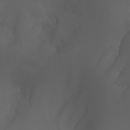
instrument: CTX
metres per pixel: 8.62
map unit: Nhu
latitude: -7.5021
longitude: -85.2348
